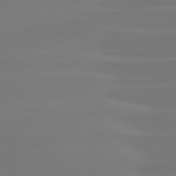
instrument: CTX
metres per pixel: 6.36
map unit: lApd
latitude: 81.8772
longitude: -135.4615
